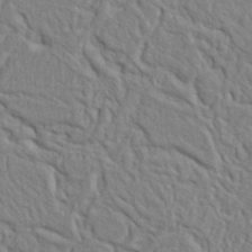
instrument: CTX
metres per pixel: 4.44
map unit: Ht
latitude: 8.1956
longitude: -76.8569
